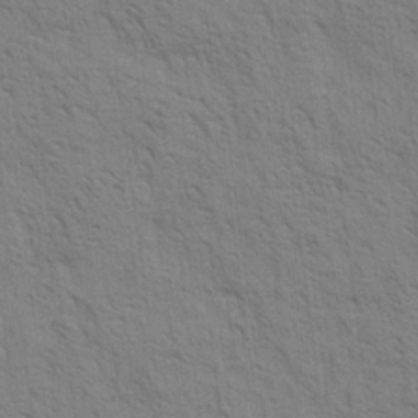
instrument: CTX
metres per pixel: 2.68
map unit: Aa
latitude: 20.6113
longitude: -140.4978
